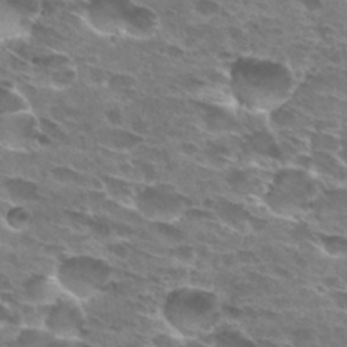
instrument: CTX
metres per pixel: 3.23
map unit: Hto
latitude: 29.2348
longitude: -42.6680
